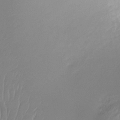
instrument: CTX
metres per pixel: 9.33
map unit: Ht
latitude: -15.6344
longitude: -44.7246
